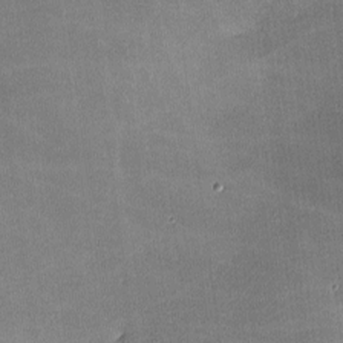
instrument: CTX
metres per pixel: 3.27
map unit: lHvf
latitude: -11.3321
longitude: -103.8583
